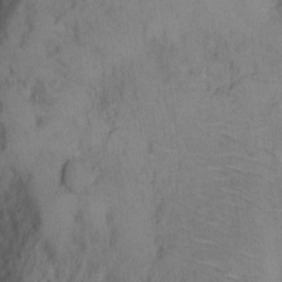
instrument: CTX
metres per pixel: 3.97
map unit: Hto
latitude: 11.3293
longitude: -58.9892
